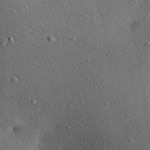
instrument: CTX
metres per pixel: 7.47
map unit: eHh
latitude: 25.1025
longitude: -71.9150
